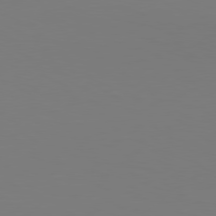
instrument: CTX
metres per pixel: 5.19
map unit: Hpe
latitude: 78.3468
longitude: -129.3670
